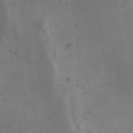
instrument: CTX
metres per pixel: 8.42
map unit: Nhu
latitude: 22.4412
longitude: -70.7246
